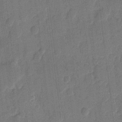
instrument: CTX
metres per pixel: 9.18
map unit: eHh
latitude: 9.8583
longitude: -66.4979
